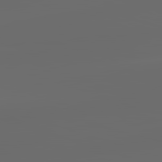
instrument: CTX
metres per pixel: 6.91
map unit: lApd
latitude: 83.4237
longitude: -128.1578
